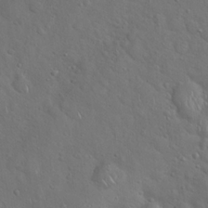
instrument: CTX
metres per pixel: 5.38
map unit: Hto
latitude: 17.8583
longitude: -53.1403
